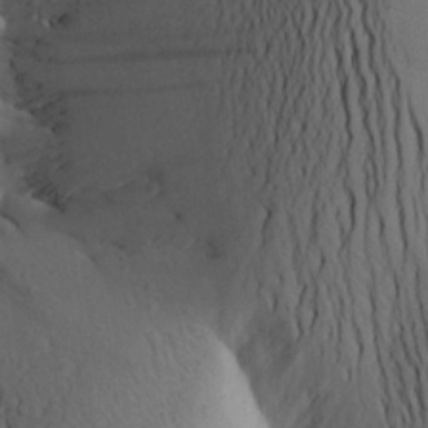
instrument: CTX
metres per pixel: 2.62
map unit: Aa
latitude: 25.4426
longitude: -149.8394
